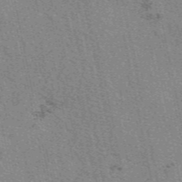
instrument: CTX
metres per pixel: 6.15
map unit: eAb
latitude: 49.1970
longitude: 106.2551
